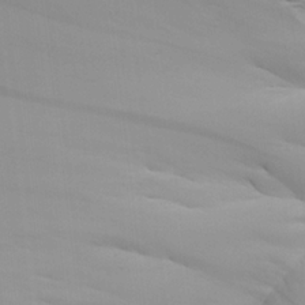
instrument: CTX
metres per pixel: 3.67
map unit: Aa
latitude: 26.0255
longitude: -131.3671
